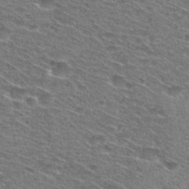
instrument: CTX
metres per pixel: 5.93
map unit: Hto
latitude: 29.3293
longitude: -47.1404
